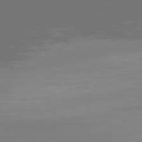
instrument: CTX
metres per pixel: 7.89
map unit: Hpe
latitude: 76.0633
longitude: -134.4979
